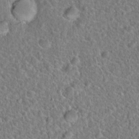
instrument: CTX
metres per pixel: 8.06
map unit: Hto
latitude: 19.2348
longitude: -42.9325
